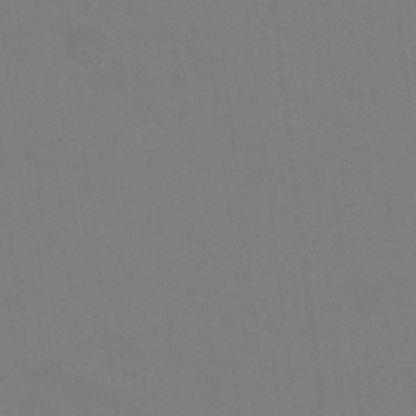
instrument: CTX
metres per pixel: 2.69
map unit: Ht
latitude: 0.7435
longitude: -33.6316
